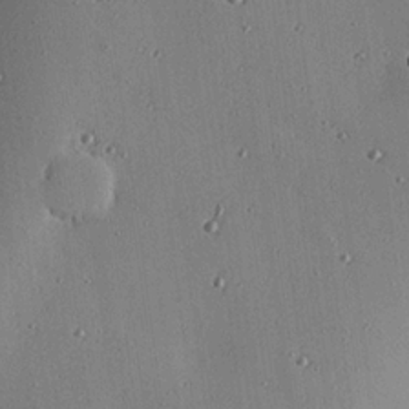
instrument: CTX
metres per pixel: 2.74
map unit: eHh
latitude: 23.8772
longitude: -90.5924
